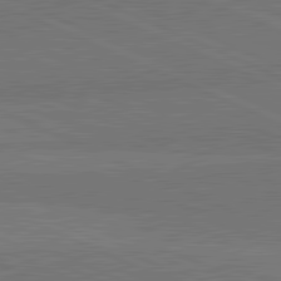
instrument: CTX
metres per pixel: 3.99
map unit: lApd
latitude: 81.8961
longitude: 148.7464
